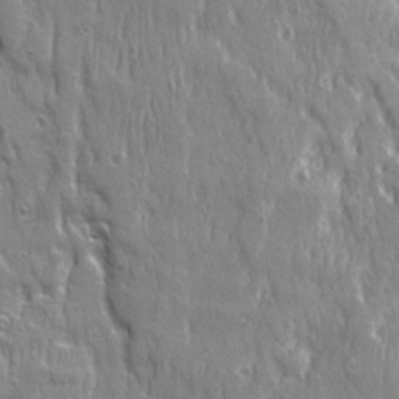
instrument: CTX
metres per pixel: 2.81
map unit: Ave
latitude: 21.8395
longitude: -134.7246
